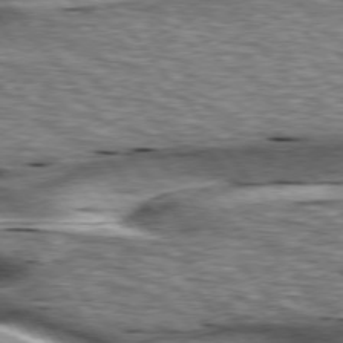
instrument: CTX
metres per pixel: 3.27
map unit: lApd
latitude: 76.4412
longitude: -60.1955
